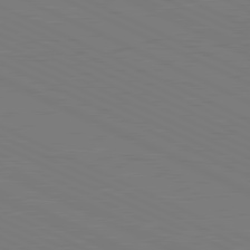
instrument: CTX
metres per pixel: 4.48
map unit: lApd
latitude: 81.3671
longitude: 150.0850
